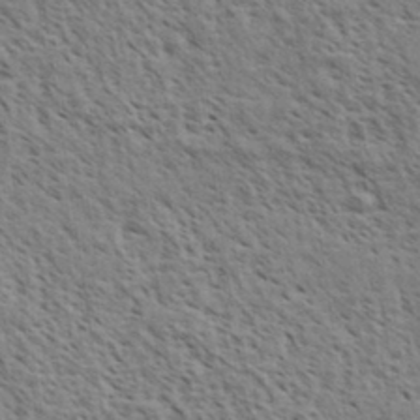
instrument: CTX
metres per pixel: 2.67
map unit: eHh
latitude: 34.1388
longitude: -140.9324
